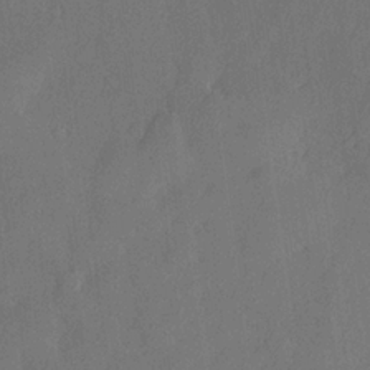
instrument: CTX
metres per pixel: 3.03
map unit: lHvf
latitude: 21.5938
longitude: 145.5399
